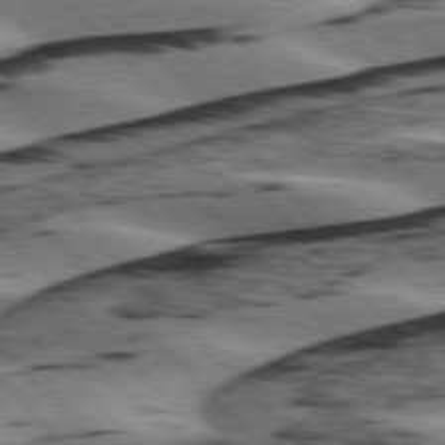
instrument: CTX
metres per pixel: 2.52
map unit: lApd
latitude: 76.2522
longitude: -78.4790
